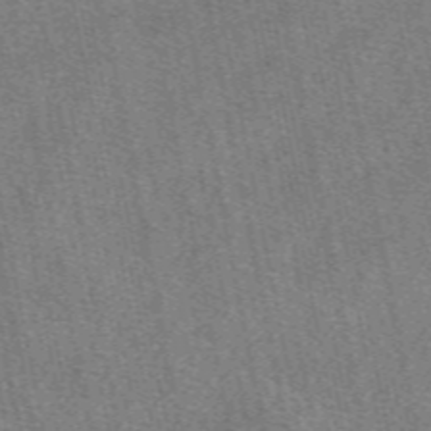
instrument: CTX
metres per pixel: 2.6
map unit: eAb
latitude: 49.6316
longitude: 104.9541
